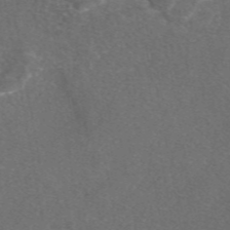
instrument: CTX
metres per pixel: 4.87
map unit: eAb
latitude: 47.6883
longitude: 112.0472
